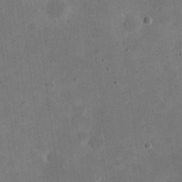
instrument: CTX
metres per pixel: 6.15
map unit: eHh
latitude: 21.2348
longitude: -69.5749
